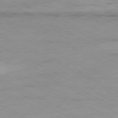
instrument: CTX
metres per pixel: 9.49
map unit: Ap
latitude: -80.9542
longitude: -92.3278
